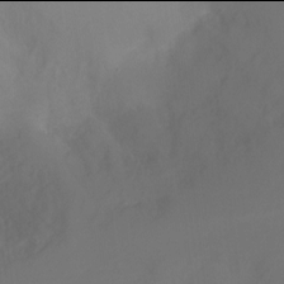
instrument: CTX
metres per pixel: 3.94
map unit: Nhu
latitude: -18.0094
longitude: -46.5924
